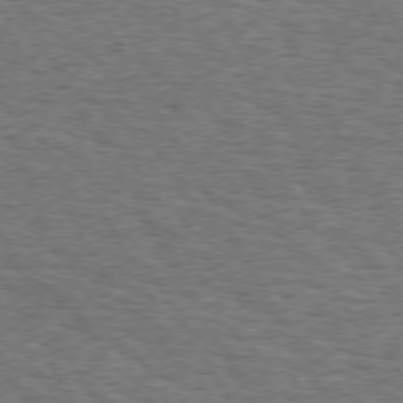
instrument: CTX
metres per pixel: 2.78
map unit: Hpe
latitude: 72.8569
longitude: -129.8394
